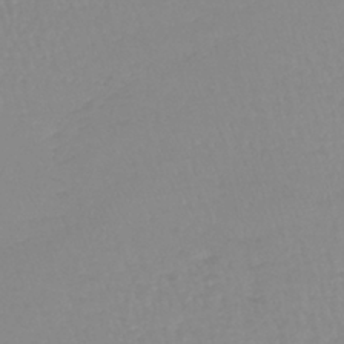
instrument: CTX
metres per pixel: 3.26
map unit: lHb
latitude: -40.0283
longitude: 67.2754
